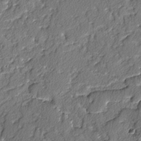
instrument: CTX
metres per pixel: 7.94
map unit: lAvf
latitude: -3.2942
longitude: -108.0822
